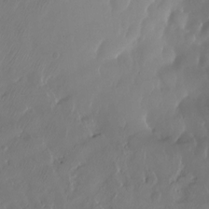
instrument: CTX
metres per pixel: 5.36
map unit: HNhu
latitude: -24.3873
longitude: 51.1053
